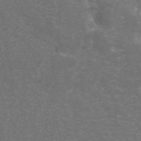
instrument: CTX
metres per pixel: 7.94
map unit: ANa
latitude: 45.0458
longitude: 31.2187
